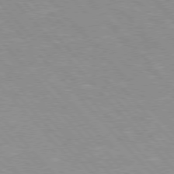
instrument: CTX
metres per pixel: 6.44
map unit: Hpe
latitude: 76.2522
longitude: -152.3090
